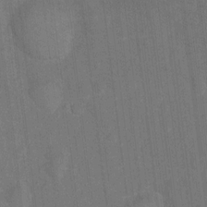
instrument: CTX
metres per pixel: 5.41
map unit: Hto
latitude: -10.0850
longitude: -36.1767
